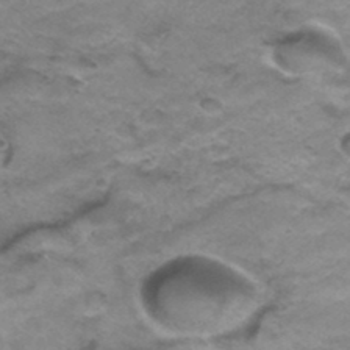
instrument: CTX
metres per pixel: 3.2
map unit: Hto
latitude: 38.6868
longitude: -42.3278
